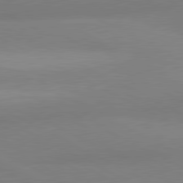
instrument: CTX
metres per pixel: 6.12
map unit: lApd
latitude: 80.7057
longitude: 126.8597
